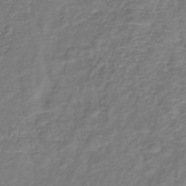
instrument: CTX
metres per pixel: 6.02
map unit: lHb
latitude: -42.1227
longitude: 78.6329
